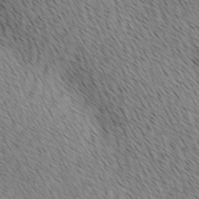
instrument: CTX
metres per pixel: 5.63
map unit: lAa
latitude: 10.0633
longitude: -107.9906
